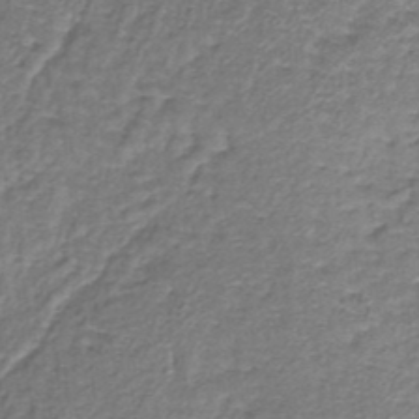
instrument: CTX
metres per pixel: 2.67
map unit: lHb
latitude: -37.1998
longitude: 59.3887
